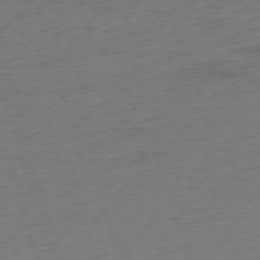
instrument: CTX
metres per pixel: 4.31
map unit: Ap
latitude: -76.5007
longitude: -72.6113
